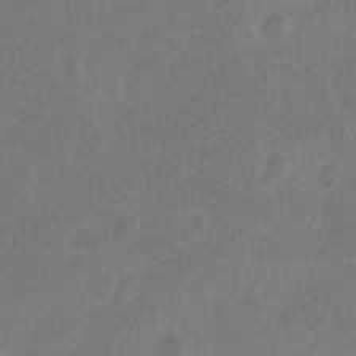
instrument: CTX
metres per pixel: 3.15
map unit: Hto
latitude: -12.8408
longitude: -40.7057
